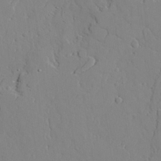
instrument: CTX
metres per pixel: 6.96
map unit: lAvf
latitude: 25.3481
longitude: -110.6113
